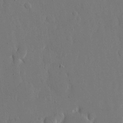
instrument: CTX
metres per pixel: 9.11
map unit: eHh
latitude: 14.9892
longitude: -69.8583
